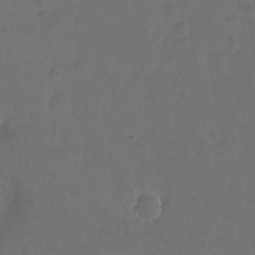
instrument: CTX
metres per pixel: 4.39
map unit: Hto
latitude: -12.9731
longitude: -40.9702
